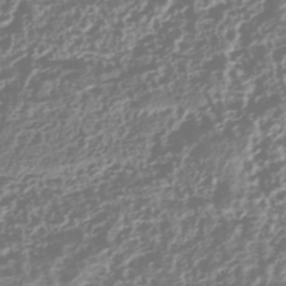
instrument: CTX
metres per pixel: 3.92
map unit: HNhu
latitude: -42.9730
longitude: 106.7652
